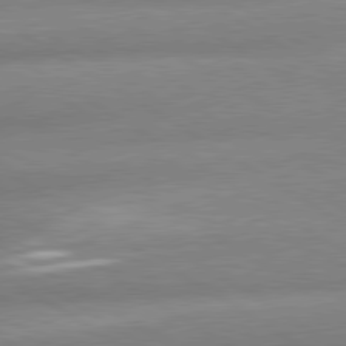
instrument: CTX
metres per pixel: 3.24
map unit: lApd
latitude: 80.0444
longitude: -162.6302
